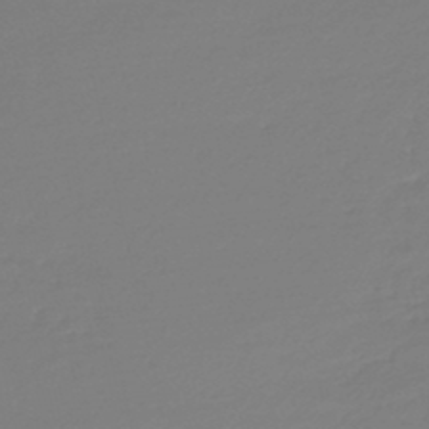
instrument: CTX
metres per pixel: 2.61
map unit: lHb
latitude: -45.3510
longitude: 59.5399
